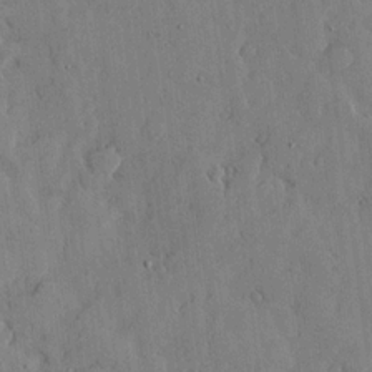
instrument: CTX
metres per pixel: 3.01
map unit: lHvf
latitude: 17.7828
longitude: -112.8191
